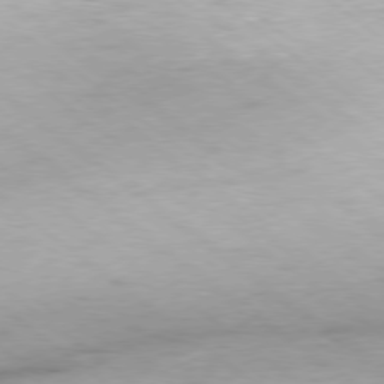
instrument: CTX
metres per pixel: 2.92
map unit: Hpe
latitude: -78.9541
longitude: 10.3117
